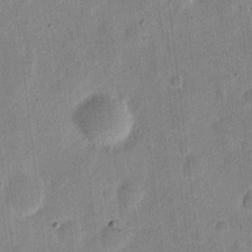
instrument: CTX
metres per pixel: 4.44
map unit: eHh
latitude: 7.5560
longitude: -71.3104
